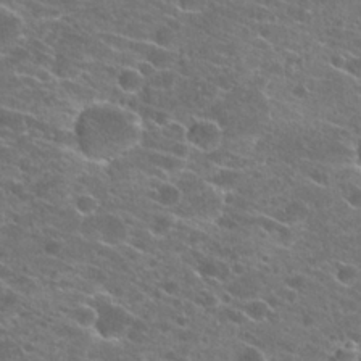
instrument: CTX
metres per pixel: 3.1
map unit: Hto
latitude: 22.6679
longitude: -40.8002
